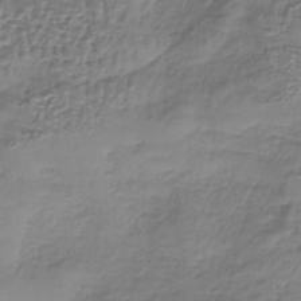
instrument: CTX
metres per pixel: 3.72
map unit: HNb
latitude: -36.0850
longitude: 58.0849
